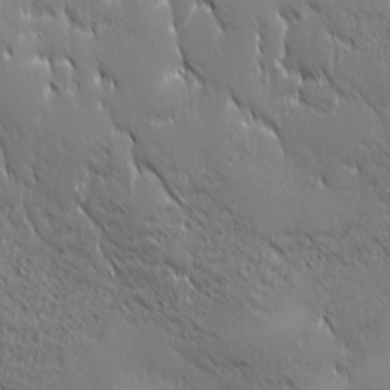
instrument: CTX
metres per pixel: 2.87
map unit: Ave
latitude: 1.9906
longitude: -113.3670
